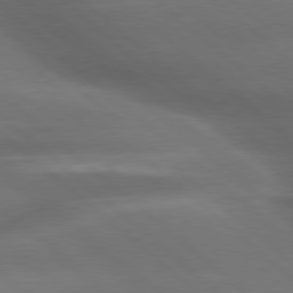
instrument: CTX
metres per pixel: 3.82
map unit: lApd
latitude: 79.4238
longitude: -116.8380
